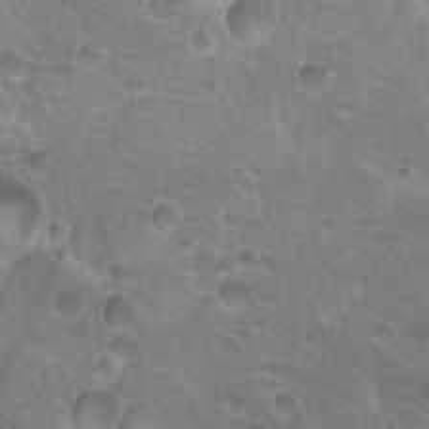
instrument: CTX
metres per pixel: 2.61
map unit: Hto
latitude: 20.0633
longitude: -32.7813
